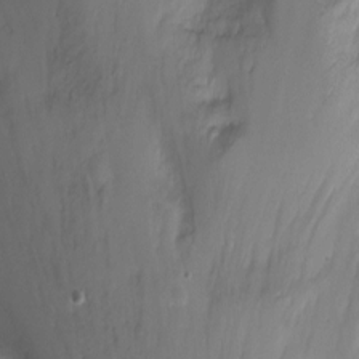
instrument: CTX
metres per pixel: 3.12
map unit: Nhu
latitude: -8.2172
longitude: -42.6491
